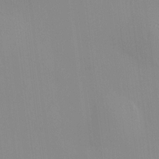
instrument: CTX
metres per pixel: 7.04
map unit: HNhu
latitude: 11.2159
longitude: 10.0472
